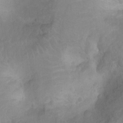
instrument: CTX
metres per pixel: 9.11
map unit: Nhu
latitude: -14.8219
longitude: -25.7638
